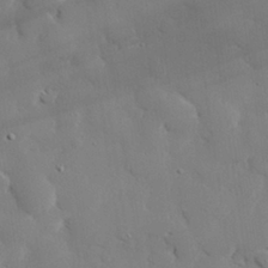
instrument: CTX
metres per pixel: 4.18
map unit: eHh
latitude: 28.0444
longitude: -81.6316
